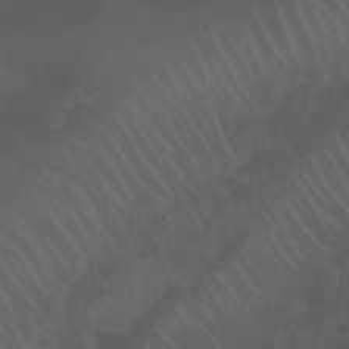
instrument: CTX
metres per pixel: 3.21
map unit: Nhu
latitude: 23.1214
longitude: -65.1781
